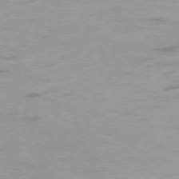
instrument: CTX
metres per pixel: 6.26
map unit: Ap
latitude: -77.1809
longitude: -73.2915
